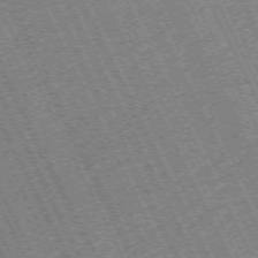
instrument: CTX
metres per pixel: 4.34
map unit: Hpe
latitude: -71.0487
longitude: 10.1417
